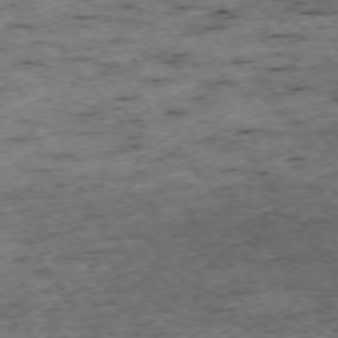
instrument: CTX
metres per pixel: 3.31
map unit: Ap
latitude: -74.6330
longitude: -87.4615
